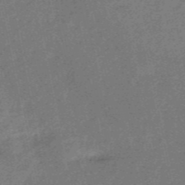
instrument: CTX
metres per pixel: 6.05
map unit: HNb
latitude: -53.3509
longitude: -49.0269
